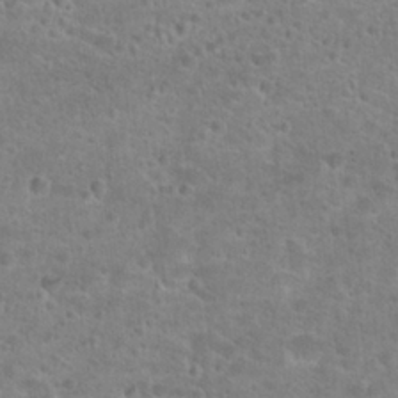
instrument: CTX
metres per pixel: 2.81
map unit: Hto
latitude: 25.1214
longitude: -48.5168
